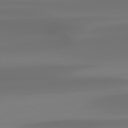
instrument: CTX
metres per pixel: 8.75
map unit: Hpe
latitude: 76.6112
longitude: -132.6302
